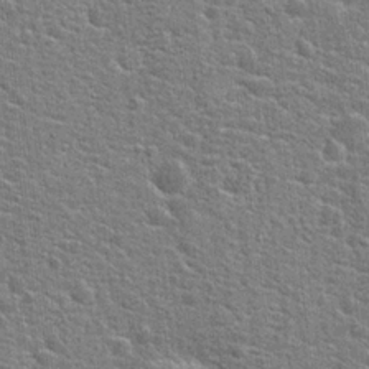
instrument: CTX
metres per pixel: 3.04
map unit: Hto
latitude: 21.6505
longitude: -43.9717
